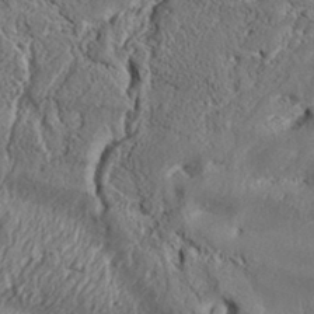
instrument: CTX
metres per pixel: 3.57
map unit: Aa
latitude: 32.7813
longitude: -135.1025
